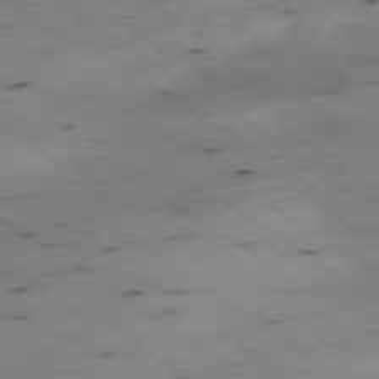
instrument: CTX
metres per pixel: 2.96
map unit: Ap
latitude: -77.9745
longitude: -71.2537
